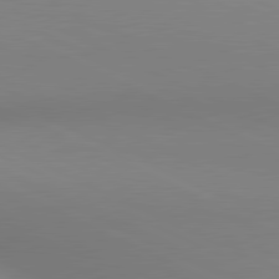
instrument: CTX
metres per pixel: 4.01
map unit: lApd
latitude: 81.0269
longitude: 143.5210
